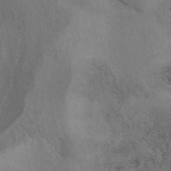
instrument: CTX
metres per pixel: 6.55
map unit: eAb
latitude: 41.6693
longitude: 108.2928
